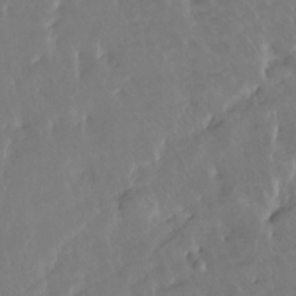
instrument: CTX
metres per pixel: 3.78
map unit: Hto
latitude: -7.5777
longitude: -44.8947
